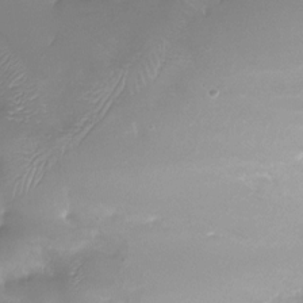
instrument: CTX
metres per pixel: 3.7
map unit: Nhu
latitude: -28.1039
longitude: -59.8205
